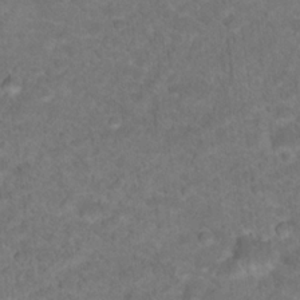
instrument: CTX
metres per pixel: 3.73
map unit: Hto
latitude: 18.9891
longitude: -38.8569
